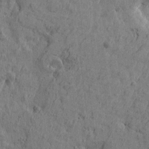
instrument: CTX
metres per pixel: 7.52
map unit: Htu
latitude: -5.7477
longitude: 179.8989
